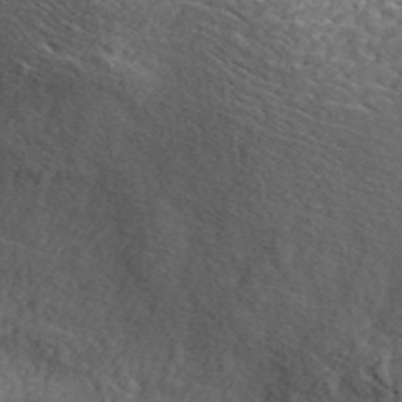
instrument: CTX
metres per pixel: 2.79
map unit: ANa
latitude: 41.9528
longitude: 18.0472
